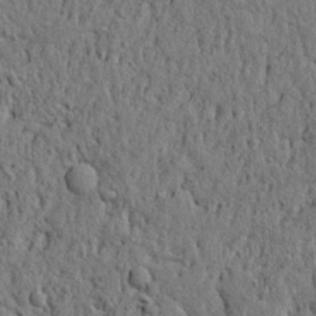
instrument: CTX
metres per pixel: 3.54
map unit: lAvf
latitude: 6.6868
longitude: 166.8975
